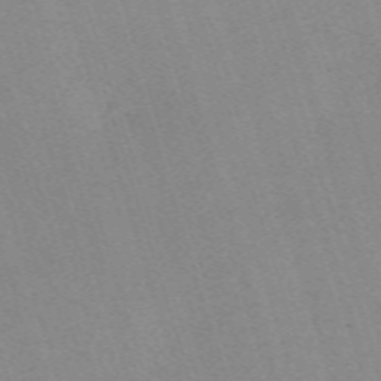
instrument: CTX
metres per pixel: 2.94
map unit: eHh
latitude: -62.4440
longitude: 49.7856
